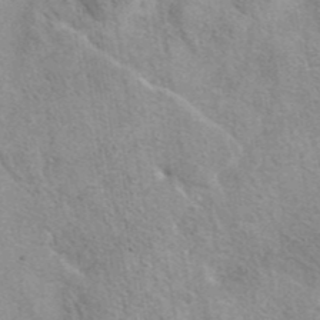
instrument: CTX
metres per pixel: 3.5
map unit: eAb
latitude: 41.7638
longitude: 107.6533
